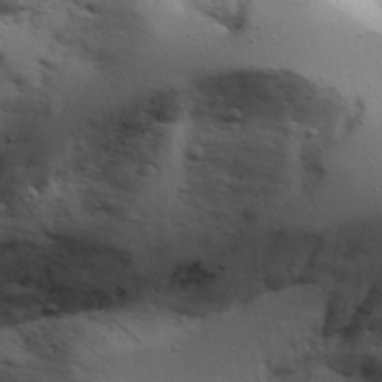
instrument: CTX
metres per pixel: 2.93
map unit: Aa
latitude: 18.4601
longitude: -125.9339
